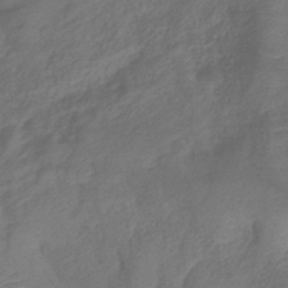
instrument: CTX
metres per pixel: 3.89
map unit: lHb
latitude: -39.1809
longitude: 74.8219
